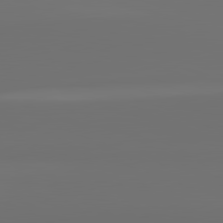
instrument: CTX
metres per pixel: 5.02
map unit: lApd
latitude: 82.1199
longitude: 163.4643
